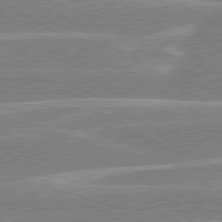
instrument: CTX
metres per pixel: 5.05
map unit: lApd
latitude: 80.2522
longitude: -130.6491
